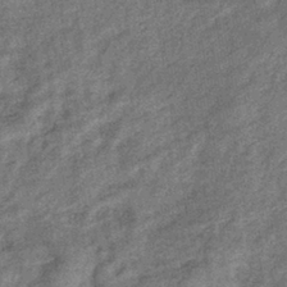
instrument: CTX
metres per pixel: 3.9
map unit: eHb
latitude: -39.5210
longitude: 79.2942
